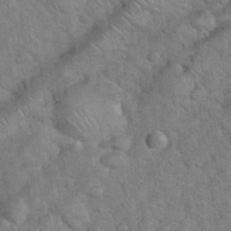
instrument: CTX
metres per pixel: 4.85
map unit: eHh
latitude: 37.5371
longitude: -64.8569
